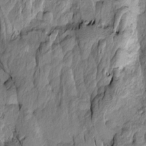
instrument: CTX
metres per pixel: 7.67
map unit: Htu
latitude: -9.2565
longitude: 177.5777
